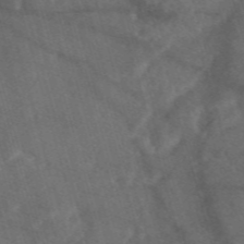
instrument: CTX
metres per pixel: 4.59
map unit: eAb
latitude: 47.6316
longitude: 117.6343
